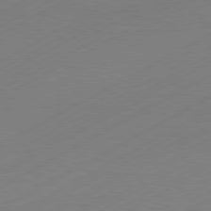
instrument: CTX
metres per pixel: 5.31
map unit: Hpe
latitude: -81.3132
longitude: 14.3873
